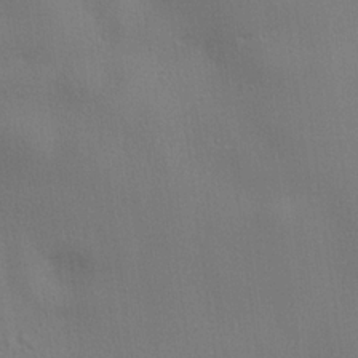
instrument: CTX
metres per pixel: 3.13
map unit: lHvf
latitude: 23.1592
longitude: 141.3321
